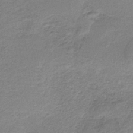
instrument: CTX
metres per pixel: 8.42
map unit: HNb
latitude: -35.4265
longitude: 58.5951
